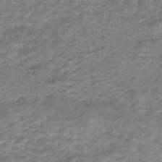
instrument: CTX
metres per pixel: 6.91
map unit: HNhu
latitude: -45.9367
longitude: 106.6330
